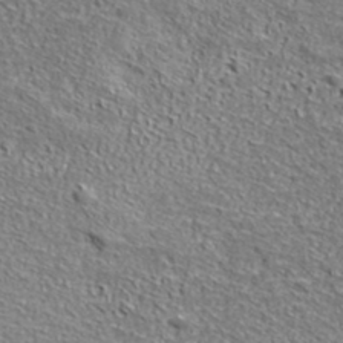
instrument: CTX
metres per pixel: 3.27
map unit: ANa
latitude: 40.4978
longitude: -90.5168
